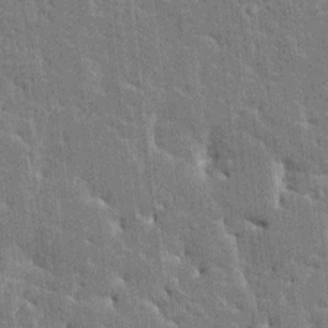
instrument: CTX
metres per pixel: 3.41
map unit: HNhu
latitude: 6.2145
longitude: -5.4804
